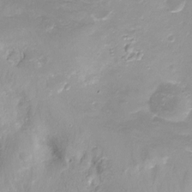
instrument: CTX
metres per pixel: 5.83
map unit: Ht
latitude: -16.2929
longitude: -43.5560
